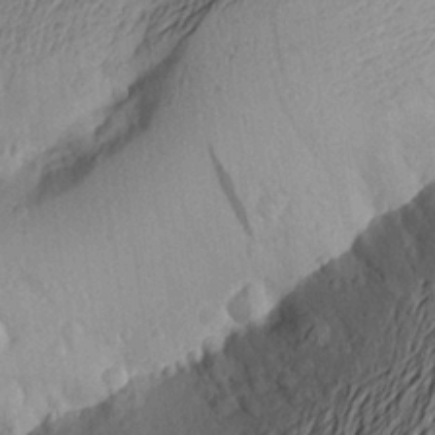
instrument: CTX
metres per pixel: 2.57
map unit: Aa
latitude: 23.1403
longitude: -149.7450
